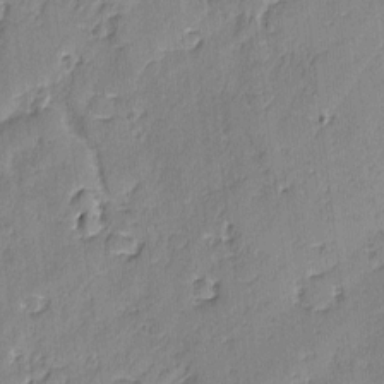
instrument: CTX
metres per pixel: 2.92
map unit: lAvf
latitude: -2.3684
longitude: -105.3293
